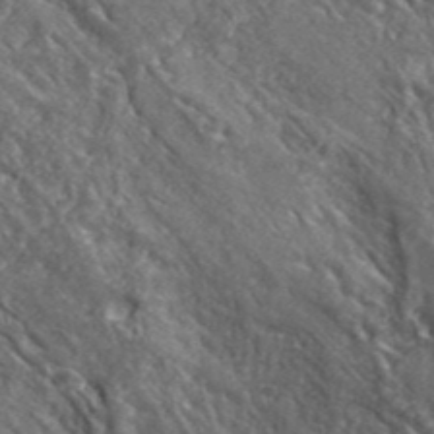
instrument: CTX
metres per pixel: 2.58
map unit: lHvf
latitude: 42.1011
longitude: -89.8206
